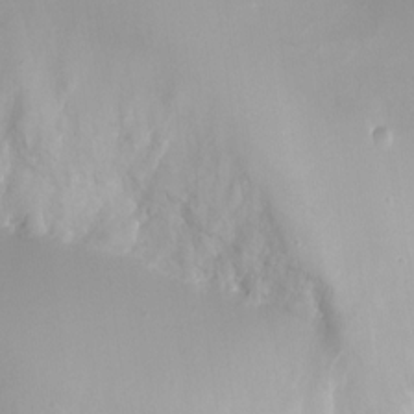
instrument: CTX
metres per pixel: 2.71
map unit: Nhu
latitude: -28.0850
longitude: -71.8583
